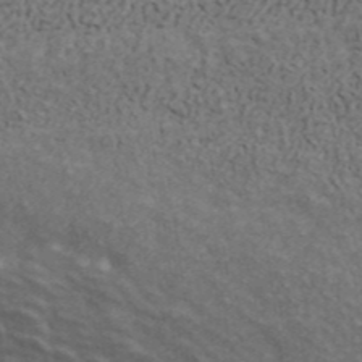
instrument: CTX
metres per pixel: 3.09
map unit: ANa
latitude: 42.1956
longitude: 29.2187
